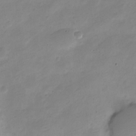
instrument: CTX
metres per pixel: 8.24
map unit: Nve
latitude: -22.9542
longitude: 105.6910
